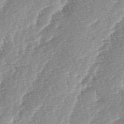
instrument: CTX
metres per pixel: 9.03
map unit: lAa
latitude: -4.0283
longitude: -130.1200
